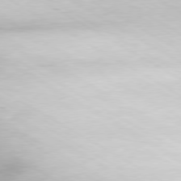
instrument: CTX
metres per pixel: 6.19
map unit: Hpe
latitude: -80.3307
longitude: 20.4251
